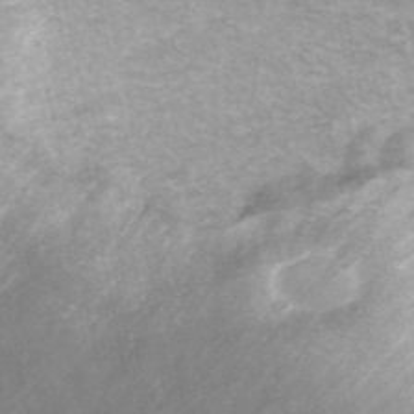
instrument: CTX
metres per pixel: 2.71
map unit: ANa
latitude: 45.1970
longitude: 25.1620
